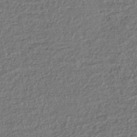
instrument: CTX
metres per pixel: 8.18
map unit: lHb
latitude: -41.3321
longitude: 69.8044
